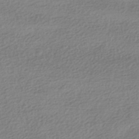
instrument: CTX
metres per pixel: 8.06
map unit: HNhu
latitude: -40.9164
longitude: 96.4440
